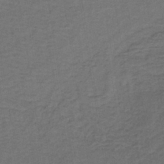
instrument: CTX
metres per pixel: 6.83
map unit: lHb
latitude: -39.8234
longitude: 59.2564
